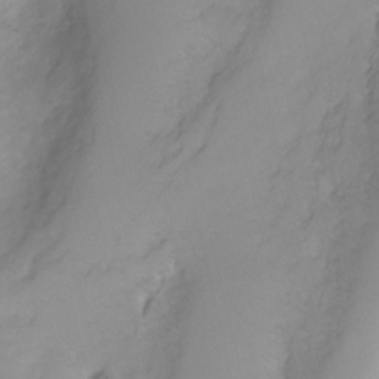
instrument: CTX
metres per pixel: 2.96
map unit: Nhu
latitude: -3.2375
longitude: -72.0633
